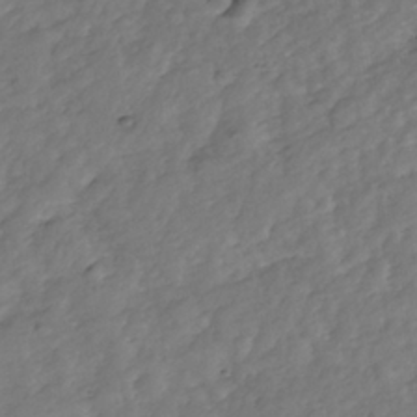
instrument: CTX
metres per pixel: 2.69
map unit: Nhe
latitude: -38.3306
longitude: -116.9892
